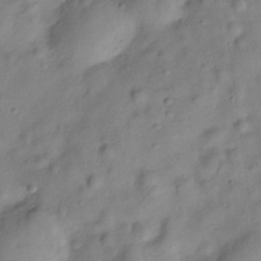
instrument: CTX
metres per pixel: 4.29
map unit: Hve
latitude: -29.2943
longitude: 93.6533
